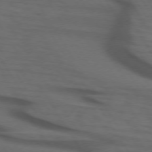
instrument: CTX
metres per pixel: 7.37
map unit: lApd
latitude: 73.3482
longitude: -74.3845
